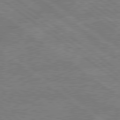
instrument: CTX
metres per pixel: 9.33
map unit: lApd
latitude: 79.2537
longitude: -144.6301
